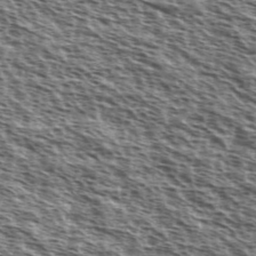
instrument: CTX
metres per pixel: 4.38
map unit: Ave
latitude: 37.9717
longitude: -110.9325
